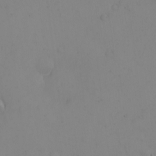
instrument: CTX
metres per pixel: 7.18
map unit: eHh
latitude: -9.1620
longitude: -66.0822
